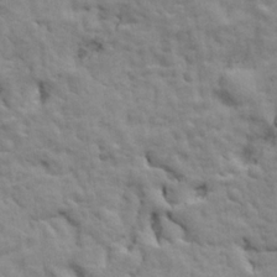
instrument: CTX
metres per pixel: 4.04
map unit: Ave
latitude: 17.6883
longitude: -133.0458
